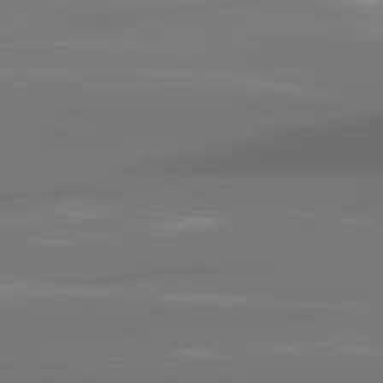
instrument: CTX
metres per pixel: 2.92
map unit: lApd
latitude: 81.9339
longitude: -145.6127
